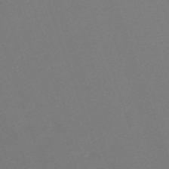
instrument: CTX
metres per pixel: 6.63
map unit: eHh
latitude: -63.4076
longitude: 50.7463
